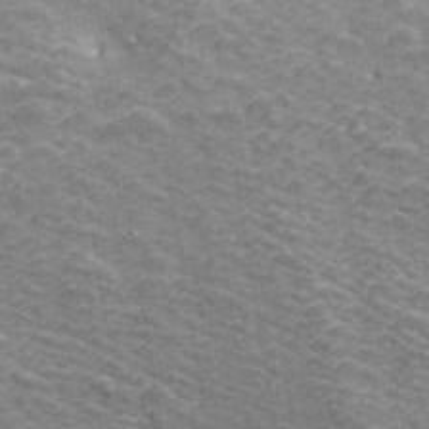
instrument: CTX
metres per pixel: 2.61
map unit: ANa
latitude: 41.3481
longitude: 16.5385
